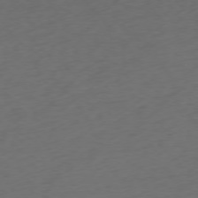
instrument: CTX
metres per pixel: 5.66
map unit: Ap
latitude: -76.3495
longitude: -64.2900
